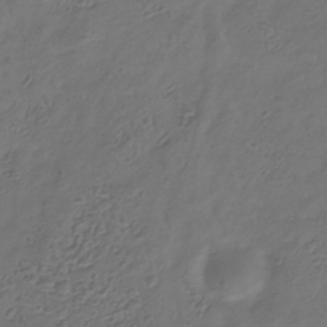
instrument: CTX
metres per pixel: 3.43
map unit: Hve
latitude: -34.3684
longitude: 90.5952
